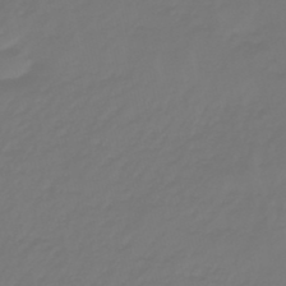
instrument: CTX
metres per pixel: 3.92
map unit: eHb
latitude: -46.8030
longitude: 82.5385
